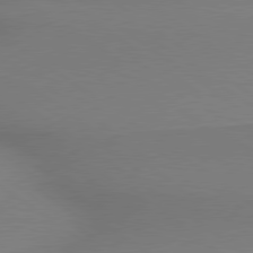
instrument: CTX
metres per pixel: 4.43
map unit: lApd
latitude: 79.1214
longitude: 178.9163
